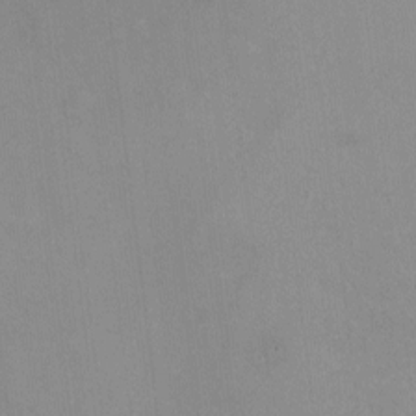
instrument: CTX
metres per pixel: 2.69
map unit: HNhu
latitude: -0.1228
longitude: -4.2333
